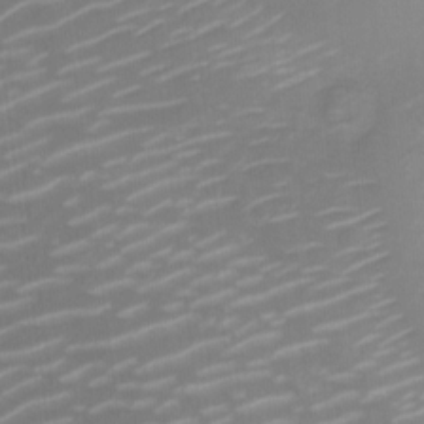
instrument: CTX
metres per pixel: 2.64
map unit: Nve
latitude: -21.8422
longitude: 106.4251
